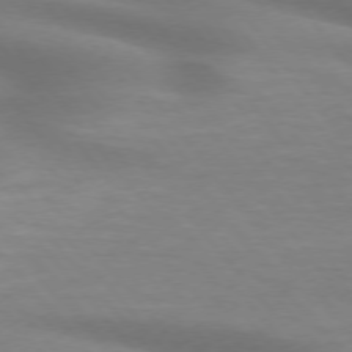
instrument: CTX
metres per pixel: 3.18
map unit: lApd
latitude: 74.9703
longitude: -60.2522
